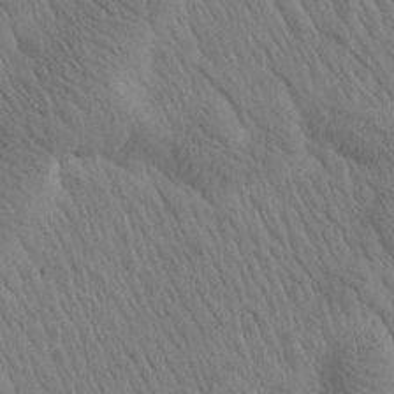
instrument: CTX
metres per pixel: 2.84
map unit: Htu
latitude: -0.6519
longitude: 172.3495
